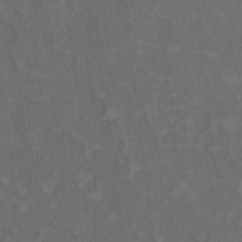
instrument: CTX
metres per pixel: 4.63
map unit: Nhu
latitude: 9.6505
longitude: -25.6693
